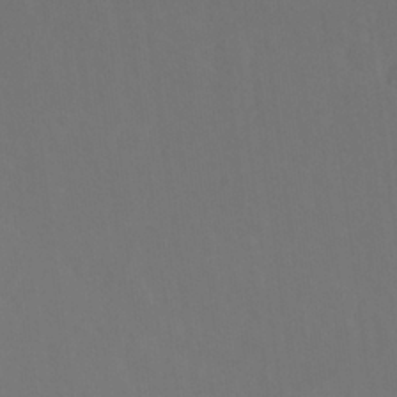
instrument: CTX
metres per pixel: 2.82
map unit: Nhu
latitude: 22.9892
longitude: -66.0633
